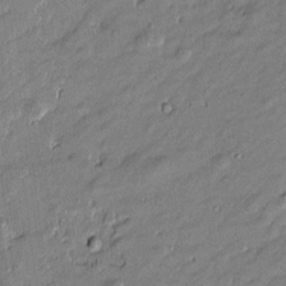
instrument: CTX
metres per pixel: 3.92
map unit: Htu
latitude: -6.6518
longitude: 176.8786
